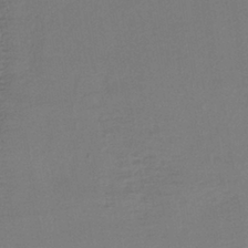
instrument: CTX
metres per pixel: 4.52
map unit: lHb
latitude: -37.9367
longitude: 69.0297
